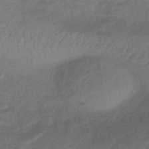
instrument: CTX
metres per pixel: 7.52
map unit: eHb
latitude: -42.5762
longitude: 82.8786
